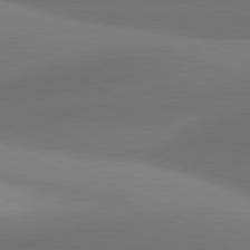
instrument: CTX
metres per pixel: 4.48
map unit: lApd
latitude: 81.1592
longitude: 134.3117
